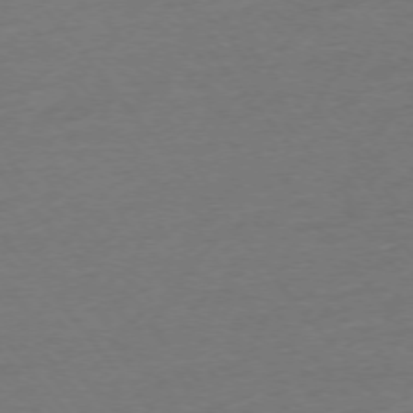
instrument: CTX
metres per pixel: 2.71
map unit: Ap
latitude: -75.2565
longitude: -82.6301
